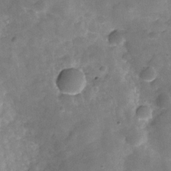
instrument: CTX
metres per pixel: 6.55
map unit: Hve
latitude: -29.5777
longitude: 92.5952
